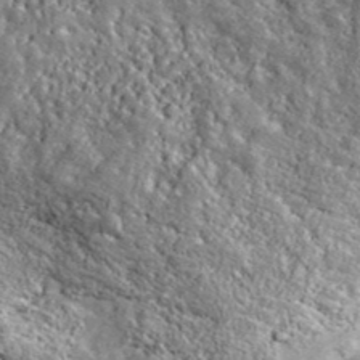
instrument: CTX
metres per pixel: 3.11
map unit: ANa
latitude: 42.7057
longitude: -89.2726
